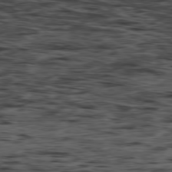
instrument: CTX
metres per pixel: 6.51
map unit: Hpe
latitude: -79.1242
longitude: 13.5210
